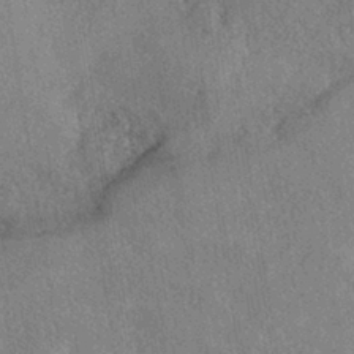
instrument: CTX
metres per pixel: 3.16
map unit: eHh
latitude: -40.9730
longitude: 120.4818
